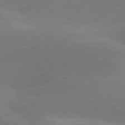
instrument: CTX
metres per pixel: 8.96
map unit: lApd
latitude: 77.5938
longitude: -50.3656
